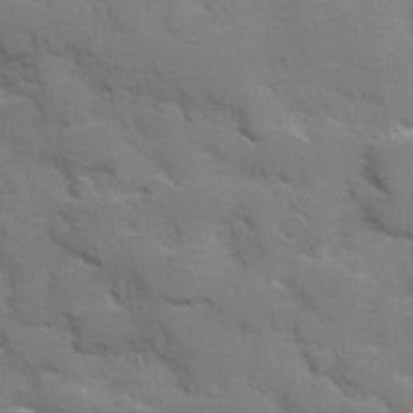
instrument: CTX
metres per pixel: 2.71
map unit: Hve
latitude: 24.4034
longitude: 148.2173
